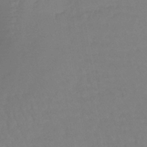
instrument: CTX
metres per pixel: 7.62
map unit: lHb
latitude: -42.1794
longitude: 59.3698
